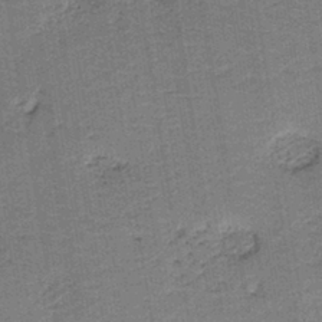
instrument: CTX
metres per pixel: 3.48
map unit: HNb
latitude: -39.8989
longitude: 50.3873
